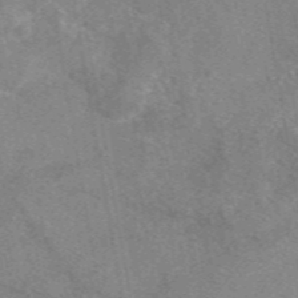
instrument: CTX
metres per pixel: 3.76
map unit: eAb
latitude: 48.1389
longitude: 110.8030
